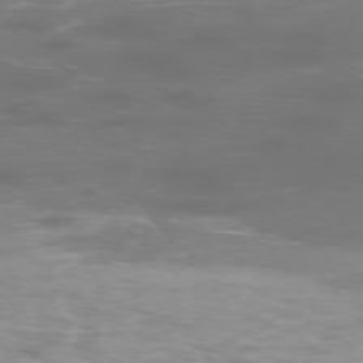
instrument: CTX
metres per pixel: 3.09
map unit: Hpe
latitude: -75.8045
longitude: -11.0836
